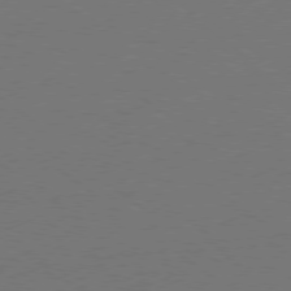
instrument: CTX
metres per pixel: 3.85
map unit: Ap
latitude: -79.3887
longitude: -98.7246
